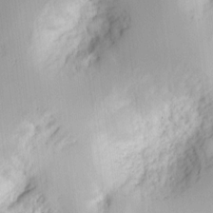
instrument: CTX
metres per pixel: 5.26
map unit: Ht
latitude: 8.9703
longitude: -74.6868
